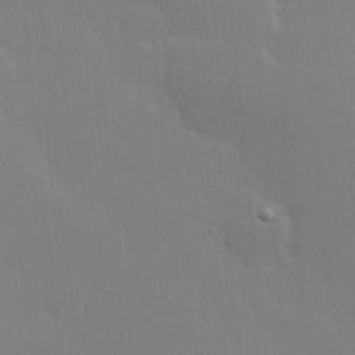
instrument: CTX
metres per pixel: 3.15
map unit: Hve
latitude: 18.2711
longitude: 150.6518
